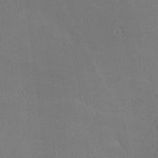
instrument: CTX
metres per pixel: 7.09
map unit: lHvf
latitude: -11.1998
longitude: -100.0444
